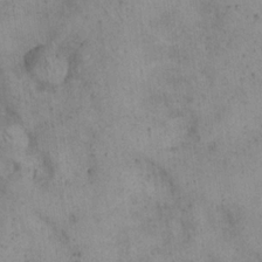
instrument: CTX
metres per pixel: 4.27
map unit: eHh
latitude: 20.9514
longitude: -60.6490
